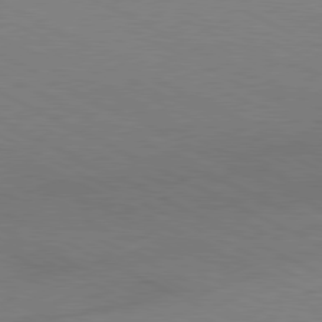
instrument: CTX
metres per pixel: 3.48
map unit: Hpe
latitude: -81.3321
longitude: 13.0487
